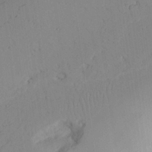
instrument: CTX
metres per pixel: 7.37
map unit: Aa
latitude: 24.3278
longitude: -132.6868
